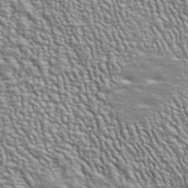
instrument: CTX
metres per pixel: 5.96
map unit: ANa
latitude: 40.8569
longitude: 29.4077
